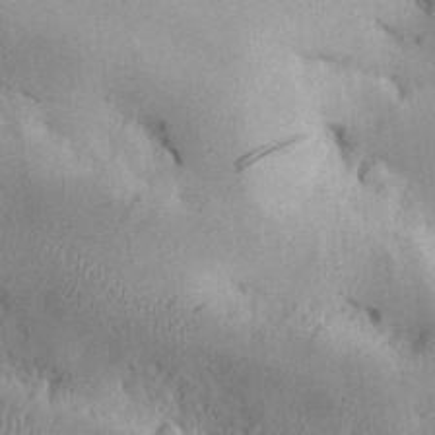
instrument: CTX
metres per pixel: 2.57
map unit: eHh
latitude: 26.2523
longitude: -68.4223
